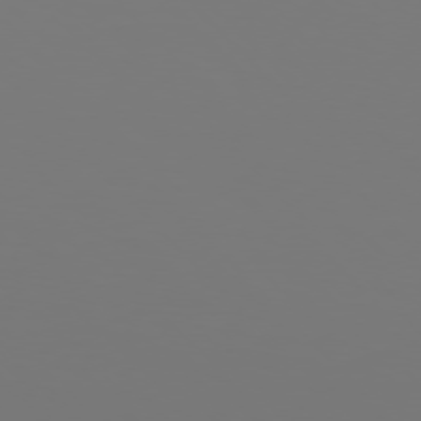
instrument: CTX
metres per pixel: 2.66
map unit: Hpe
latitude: 76.3089
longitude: -134.2144
